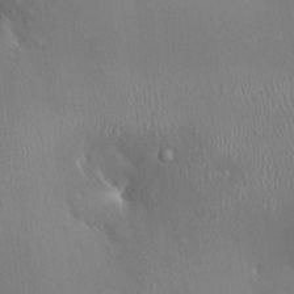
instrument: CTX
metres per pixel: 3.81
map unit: HNhu
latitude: 4.2145
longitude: 7.9178
